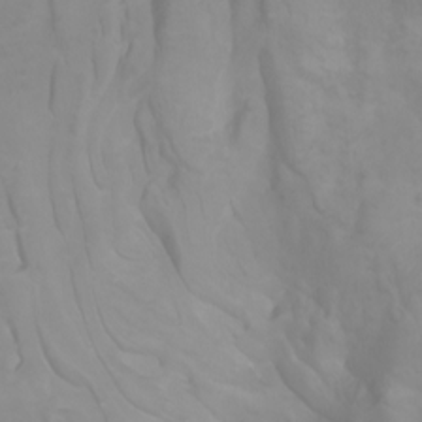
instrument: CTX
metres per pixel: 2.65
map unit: Nhu
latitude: -5.0675
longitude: -80.1767
